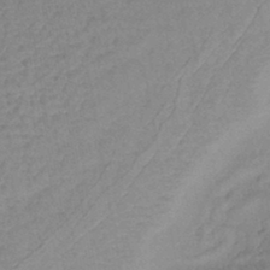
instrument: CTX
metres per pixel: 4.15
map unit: lHb
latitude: -42.8030
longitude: 78.1605
